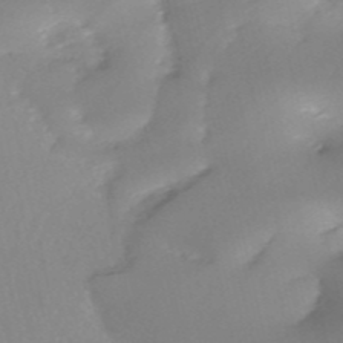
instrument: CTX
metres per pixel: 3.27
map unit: eHh
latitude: -53.3509
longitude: -24.2522
